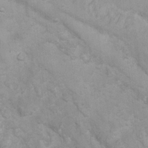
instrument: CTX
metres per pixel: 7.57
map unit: Ht
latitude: 3.4426
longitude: -26.9136
